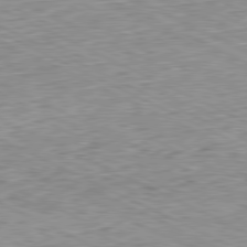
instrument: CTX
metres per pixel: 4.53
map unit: Hpe
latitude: -81.2187
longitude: 10.6896
